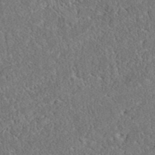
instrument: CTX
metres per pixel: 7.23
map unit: eAb
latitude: 37.5371
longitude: 112.1606
